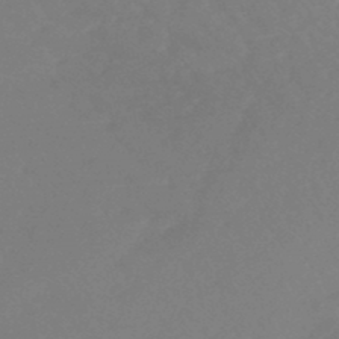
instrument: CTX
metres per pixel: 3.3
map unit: eHb
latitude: -45.9556
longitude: 84.2739
